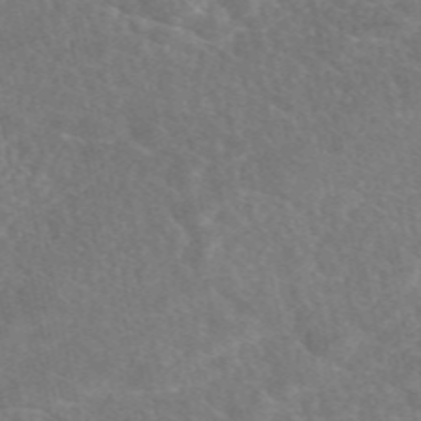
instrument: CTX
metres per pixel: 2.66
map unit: eAb
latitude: 49.0458
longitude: 118.2739
